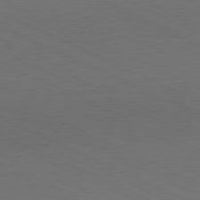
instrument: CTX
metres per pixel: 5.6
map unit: Hpe
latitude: -81.4455
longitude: 15.2565
